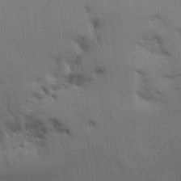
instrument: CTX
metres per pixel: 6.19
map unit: Hve
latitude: 26.2145
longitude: -91.4993
